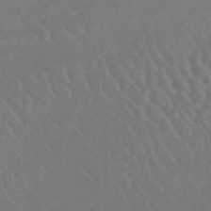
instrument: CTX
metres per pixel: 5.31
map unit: lHb
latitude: -45.1242
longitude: 68.6707
